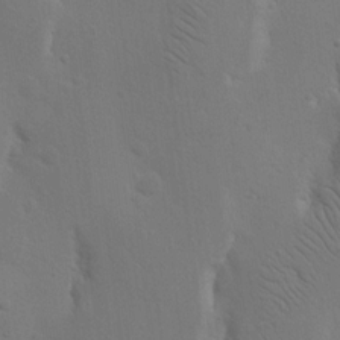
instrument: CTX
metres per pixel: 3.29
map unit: Nhu
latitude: 15.9528
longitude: -78.2334
